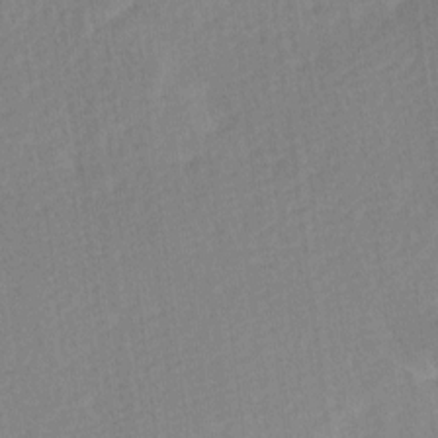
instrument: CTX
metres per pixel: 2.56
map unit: Ave
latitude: 10.6113
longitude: -107.0458
